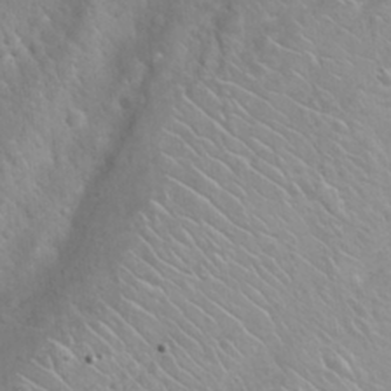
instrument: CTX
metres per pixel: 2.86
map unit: Nhu
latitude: 27.1403
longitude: -62.9514
